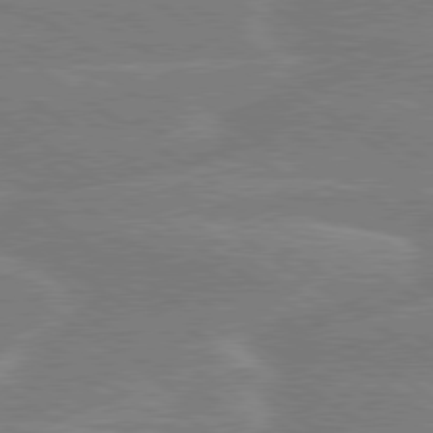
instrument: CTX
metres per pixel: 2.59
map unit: Hpe
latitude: 79.2726
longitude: -130.4412
